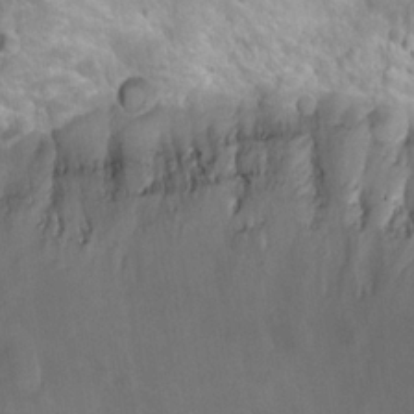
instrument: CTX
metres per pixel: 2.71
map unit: Hto
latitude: 20.7058
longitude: -32.4223
